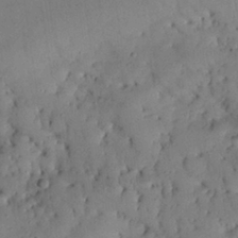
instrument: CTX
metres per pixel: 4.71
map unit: Nhu
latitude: 27.3860
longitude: -72.9514
